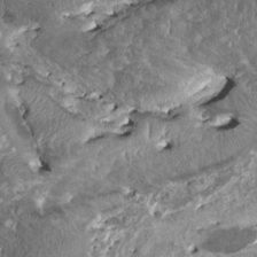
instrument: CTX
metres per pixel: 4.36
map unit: HNhu
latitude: 0.8758
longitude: 5.9178
